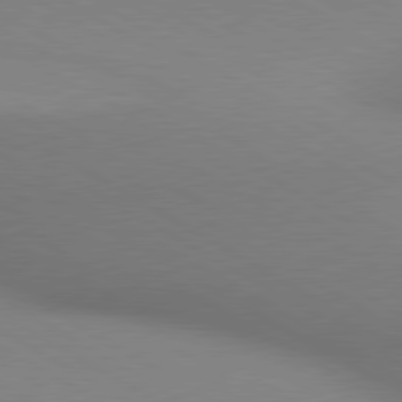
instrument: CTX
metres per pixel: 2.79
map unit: lApd
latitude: 80.3467
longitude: 130.1417
